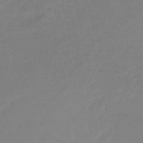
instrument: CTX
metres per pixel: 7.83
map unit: eHb
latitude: -46.5573
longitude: 86.3873
